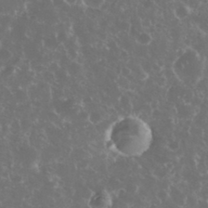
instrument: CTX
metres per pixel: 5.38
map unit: eHh
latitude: 34.4034
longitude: -61.6505
